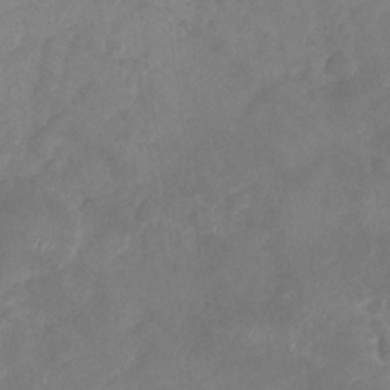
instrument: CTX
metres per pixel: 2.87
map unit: Nhu
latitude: -29.3321
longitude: -63.4805
